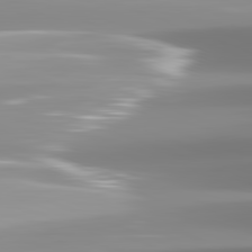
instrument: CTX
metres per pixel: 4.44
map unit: lApd
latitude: 82.0822
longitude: -139.0269
